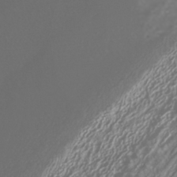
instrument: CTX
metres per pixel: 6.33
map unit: HNhu
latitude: -40.9542
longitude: 108.0094
